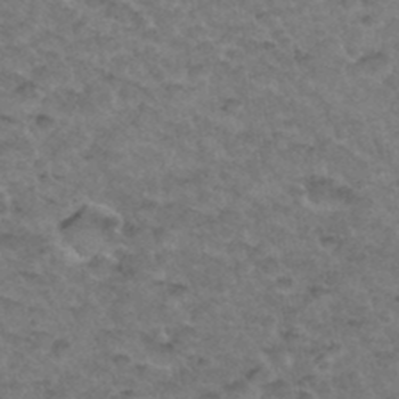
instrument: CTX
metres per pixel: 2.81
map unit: Hto
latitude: 35.3481
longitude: -49.8772
